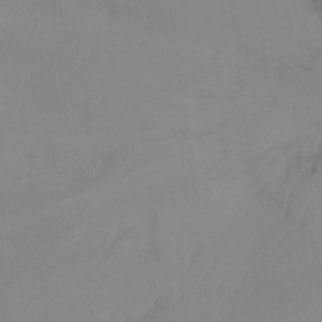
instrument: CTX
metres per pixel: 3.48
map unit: Ht
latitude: -9.7289
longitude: -33.2537
